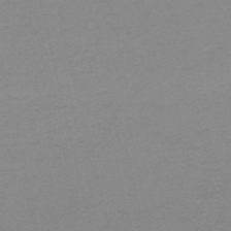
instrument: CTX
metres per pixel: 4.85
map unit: HNb
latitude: -56.1417
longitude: -43.0270
